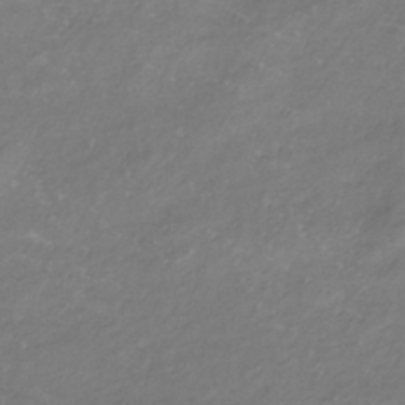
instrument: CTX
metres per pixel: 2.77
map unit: lHb
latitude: -37.5588
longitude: 72.8975
